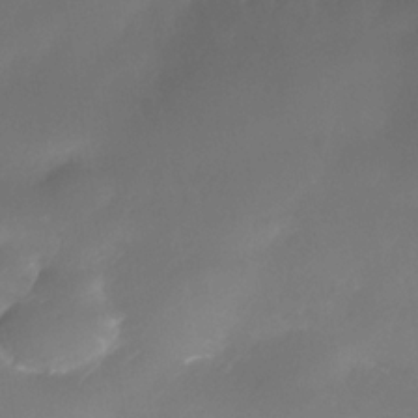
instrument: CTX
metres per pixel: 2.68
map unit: Nhe
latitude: -35.2187
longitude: -145.4426
